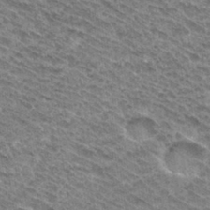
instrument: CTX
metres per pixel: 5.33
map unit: Hto
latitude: 31.7261
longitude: -46.8002
